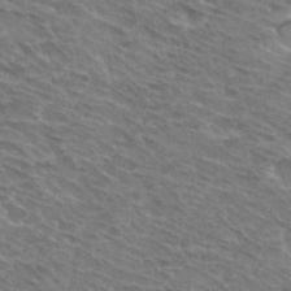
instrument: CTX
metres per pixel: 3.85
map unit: Hto
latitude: 30.9703
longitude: -44.8569
